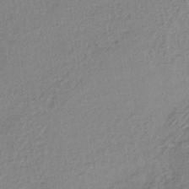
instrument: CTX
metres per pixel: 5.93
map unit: lHb
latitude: -37.4832
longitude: 60.0283
